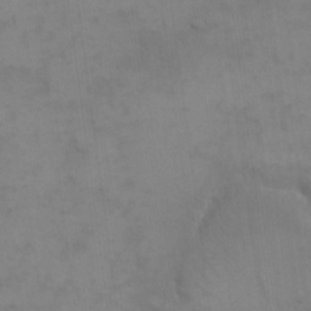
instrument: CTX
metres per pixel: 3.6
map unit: eHh
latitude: 17.2915
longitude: -66.2144
